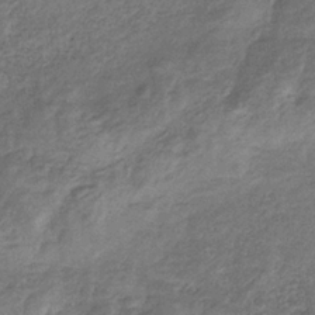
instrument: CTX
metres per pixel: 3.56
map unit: HNb
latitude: -32.8597
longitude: 59.0864
